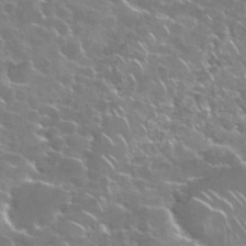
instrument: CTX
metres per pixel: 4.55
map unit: Nhu
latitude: 28.8002
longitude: -60.6112
